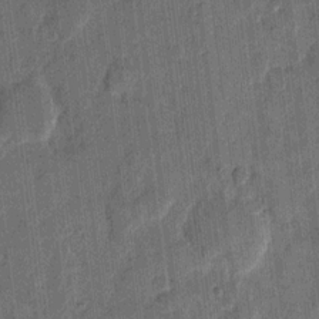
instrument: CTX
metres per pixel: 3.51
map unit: eHh
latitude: 11.9339
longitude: -66.2711
